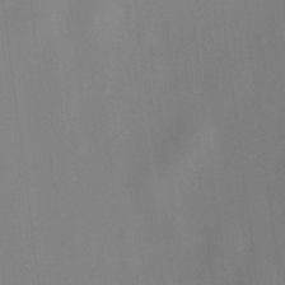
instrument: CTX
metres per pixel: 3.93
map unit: HNhu
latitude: 14.1200
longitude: 13.5021
